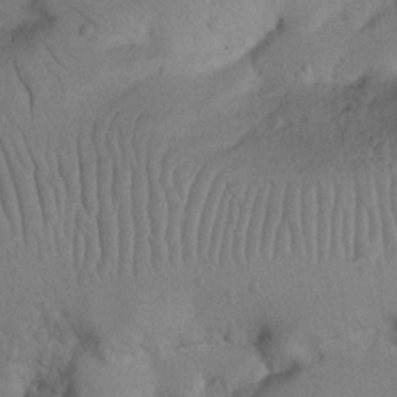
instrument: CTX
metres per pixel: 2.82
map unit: Nhu
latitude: 22.6679
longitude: -74.3845
